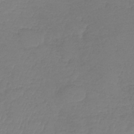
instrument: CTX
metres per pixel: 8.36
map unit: lHb
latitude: -41.7666
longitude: 74.3118
